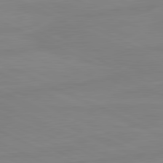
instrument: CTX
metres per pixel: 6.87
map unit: lApd
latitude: 81.2348
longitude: -178.1200
